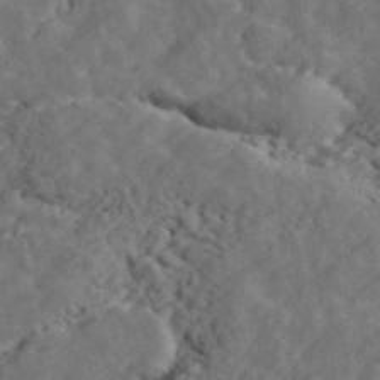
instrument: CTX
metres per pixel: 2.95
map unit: ANa
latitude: 47.1970
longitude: -83.9906
